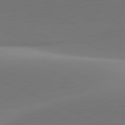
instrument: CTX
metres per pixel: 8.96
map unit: lApd
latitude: 81.4993
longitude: 143.2942
